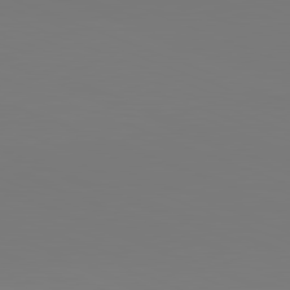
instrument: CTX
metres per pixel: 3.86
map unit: lApd
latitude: 82.0822
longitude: 146.3684
